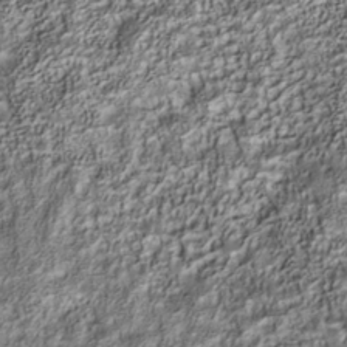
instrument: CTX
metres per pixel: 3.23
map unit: Nhu
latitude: -40.7274
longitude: -84.0255
